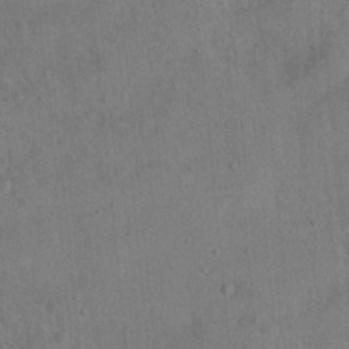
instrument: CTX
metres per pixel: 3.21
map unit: Nhu
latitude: 12.2901
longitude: -26.7246
